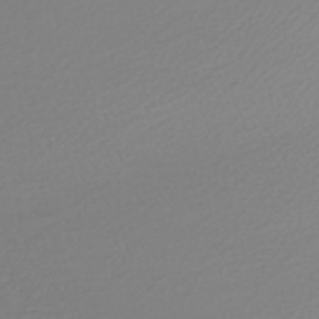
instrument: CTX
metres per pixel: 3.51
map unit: HNhu
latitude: -44.6896
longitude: 99.1242
